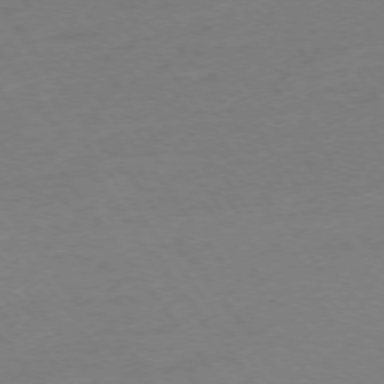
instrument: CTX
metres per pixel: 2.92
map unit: Ap
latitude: -75.0676
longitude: -80.9514
